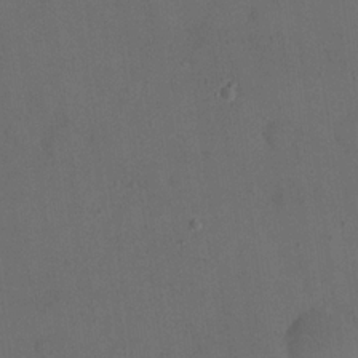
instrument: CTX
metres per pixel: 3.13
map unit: eHh
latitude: 19.1970
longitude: -65.2537
